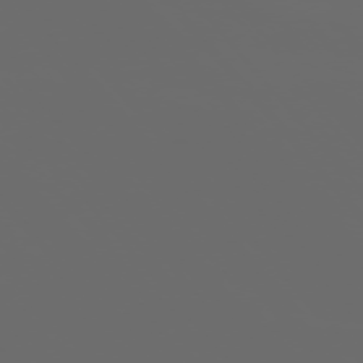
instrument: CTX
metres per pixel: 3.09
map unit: Ap
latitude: -76.2173
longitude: -63.9717
